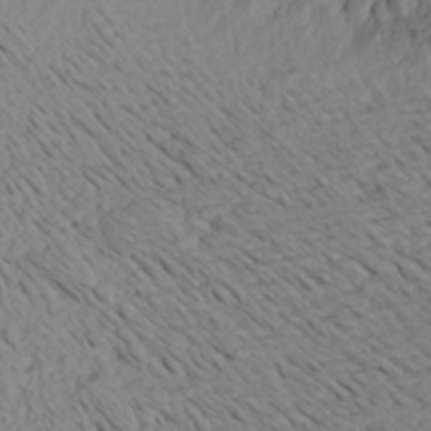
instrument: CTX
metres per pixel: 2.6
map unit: Aa
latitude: 22.0633
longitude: -145.1403
